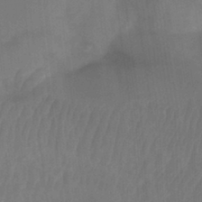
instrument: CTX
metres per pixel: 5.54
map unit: Ht
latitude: -3.9556
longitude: -27.4804
